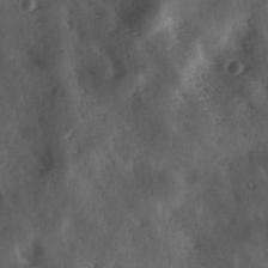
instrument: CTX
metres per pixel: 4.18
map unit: Ave
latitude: 18.0255
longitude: -131.5560
